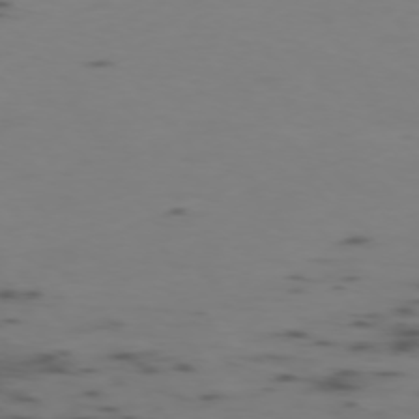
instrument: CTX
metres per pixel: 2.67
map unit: Ap
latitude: -76.2173
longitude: -67.0080
